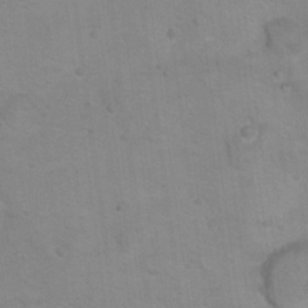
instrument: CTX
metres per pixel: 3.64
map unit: Hto
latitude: 18.1955
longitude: -38.8758
